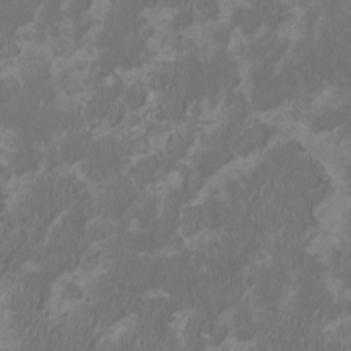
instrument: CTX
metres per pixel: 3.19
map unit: HNhu
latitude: 0.9891
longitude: -1.9150
